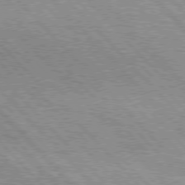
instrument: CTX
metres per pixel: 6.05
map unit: lApd
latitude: 76.4412
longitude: -73.3104
